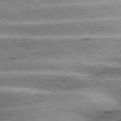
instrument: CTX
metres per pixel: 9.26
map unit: lApd
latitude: 79.8584
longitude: -140.3089
